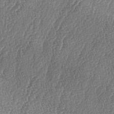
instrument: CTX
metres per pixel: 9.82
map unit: lAa
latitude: -5.1620
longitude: -129.4615
